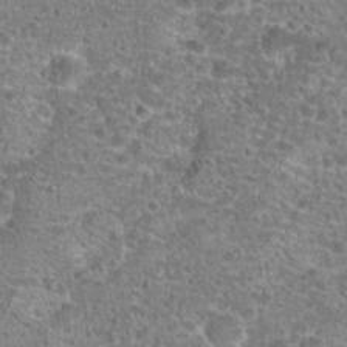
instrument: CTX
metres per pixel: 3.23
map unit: Hto
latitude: 20.1011
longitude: -42.1200
